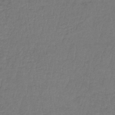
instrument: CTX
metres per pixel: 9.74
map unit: lHb
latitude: -42.6329
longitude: 64.5952
